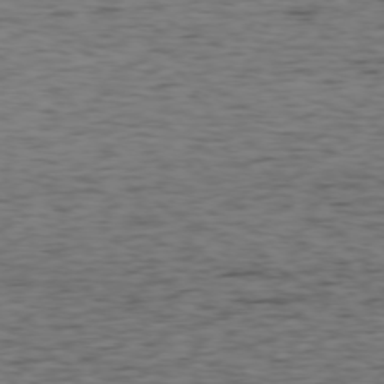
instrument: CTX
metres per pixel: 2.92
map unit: Ap
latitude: -75.7856
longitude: -91.0647
